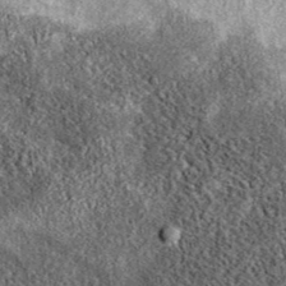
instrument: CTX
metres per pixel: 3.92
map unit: eAb
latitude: 39.1214
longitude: 106.6140
